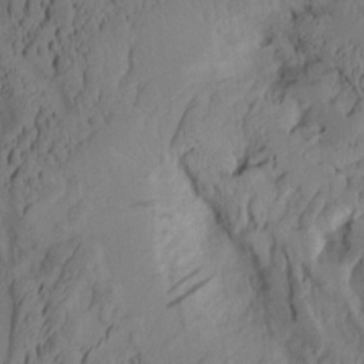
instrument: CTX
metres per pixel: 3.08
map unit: Aa
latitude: 8.4223
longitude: -127.8017
